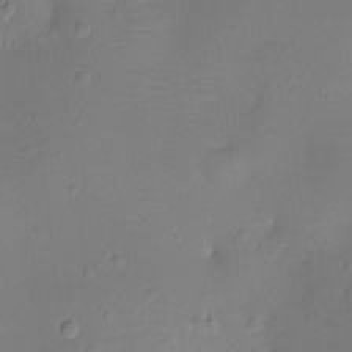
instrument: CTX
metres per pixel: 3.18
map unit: Ht
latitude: -7.8233
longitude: -21.1592
